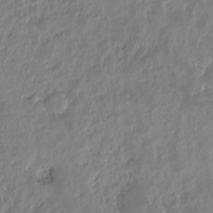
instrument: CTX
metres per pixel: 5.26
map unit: HNhu
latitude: -24.8975
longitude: 51.1431
